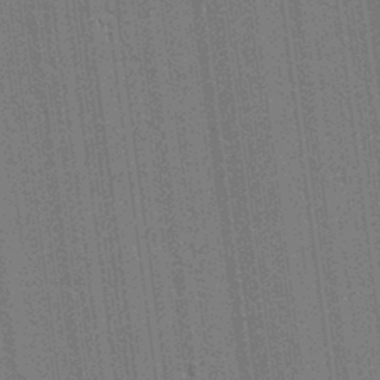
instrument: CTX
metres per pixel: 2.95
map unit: lAvf
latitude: -0.1039
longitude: -107.7639
